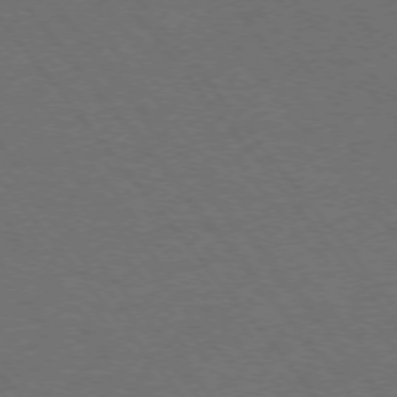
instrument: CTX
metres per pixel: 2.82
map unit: Ap
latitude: -76.3684
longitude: -62.6491
